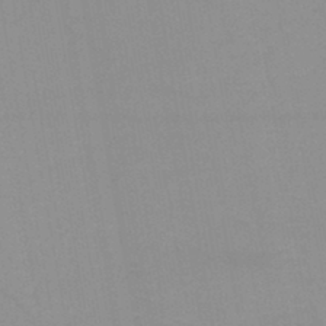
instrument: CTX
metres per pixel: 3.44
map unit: HNb
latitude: -46.2361
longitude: -41.2159
